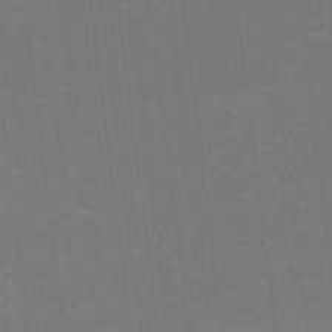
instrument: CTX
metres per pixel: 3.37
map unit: HNhu
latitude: -2.4440
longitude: -6.6490
